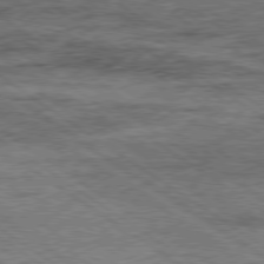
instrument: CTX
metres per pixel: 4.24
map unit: Ap
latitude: -80.1228
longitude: -50.7057
